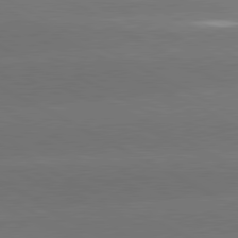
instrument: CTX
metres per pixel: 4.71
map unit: lApd
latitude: 80.8758
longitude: -147.3293
